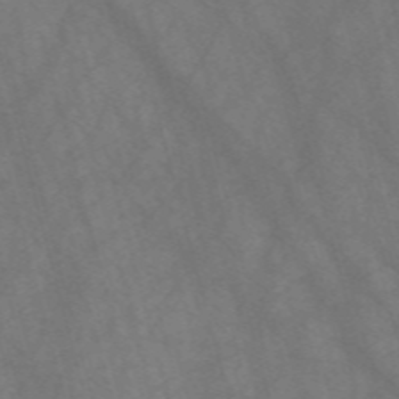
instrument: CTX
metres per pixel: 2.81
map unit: Nve
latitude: -58.1794
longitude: 64.0661
